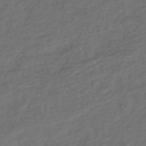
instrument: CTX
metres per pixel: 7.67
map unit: lHb
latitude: -38.9920
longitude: 69.9556
